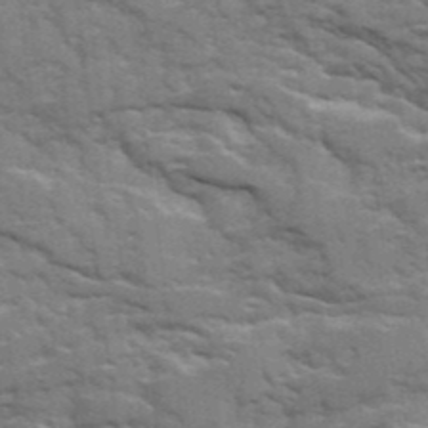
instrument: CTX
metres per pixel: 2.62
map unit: Ave
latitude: 20.4034
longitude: -129.9339
